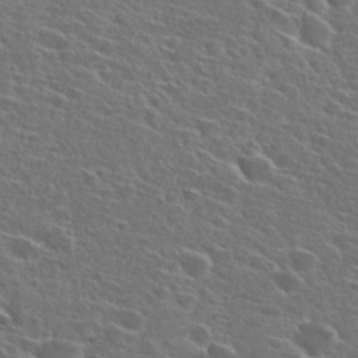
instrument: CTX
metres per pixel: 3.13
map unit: Hto
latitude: 27.1214
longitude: -46.8947
